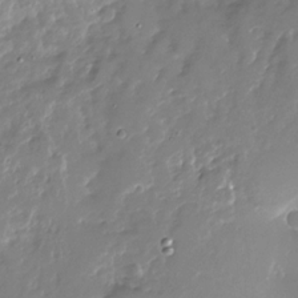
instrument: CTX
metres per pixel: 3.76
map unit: Nhu
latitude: -28.8219
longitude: -79.9906
